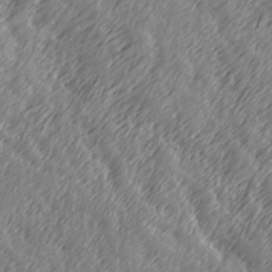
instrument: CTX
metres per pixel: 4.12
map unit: Hve
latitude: 32.1578
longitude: 149.5777
